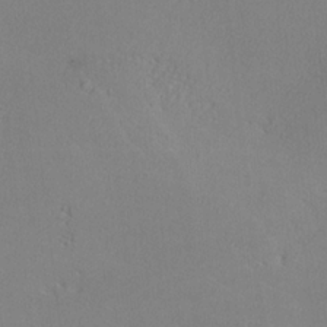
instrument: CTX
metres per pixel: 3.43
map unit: lHvf
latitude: -13.0864
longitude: -101.9528
